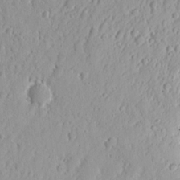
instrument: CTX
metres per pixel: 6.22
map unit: Nhu
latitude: 13.1403
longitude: -72.9514
